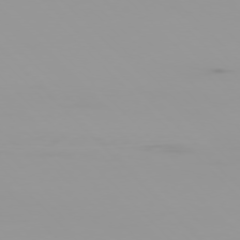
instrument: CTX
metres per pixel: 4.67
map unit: Ap
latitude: -76.5574
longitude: -75.3482
